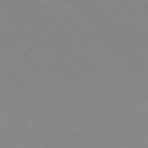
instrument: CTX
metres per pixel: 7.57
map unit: Hpe
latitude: 76.6490
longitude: -155.5560
